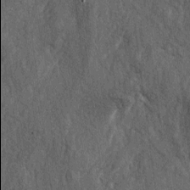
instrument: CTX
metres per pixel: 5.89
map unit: lAa
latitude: -5.1998
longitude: -125.9906
